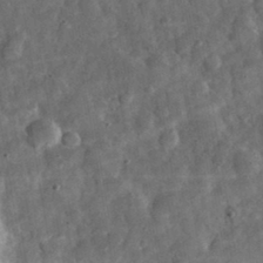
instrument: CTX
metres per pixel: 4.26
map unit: eHh
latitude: 33.0647
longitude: -69.8961
